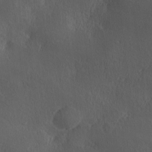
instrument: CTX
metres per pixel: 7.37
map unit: Ave
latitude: 0.2333
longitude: -113.9528
